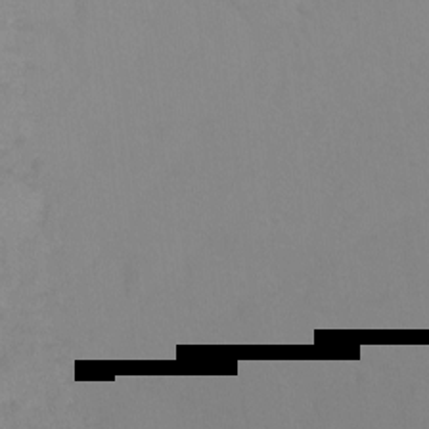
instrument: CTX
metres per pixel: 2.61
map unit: Ht
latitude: -8.6329
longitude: -35.1781
